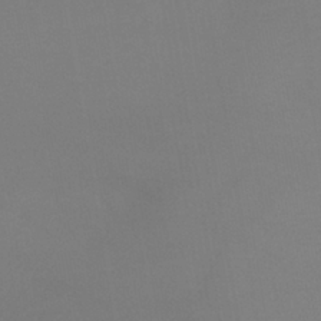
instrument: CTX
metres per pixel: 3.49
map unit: lHb
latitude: -37.5588
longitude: 74.4251
